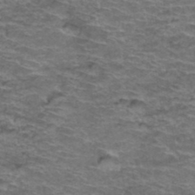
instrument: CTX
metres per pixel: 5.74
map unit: Hto
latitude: 38.1956
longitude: -42.7435
